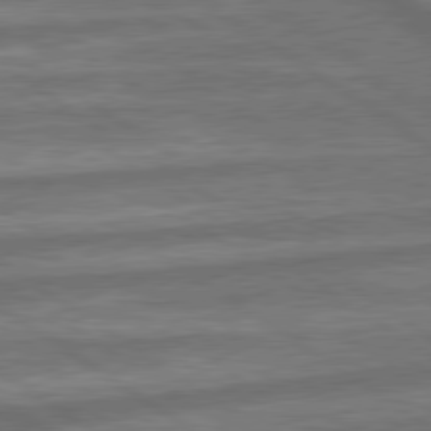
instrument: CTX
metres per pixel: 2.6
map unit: lApd
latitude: 79.6883
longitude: -171.8772
